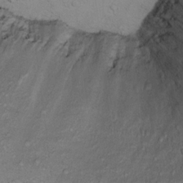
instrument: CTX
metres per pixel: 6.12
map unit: Ht
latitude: 12.5168
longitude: -39.4426
